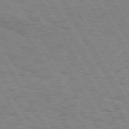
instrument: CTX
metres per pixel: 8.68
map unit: Hpe
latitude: 73.8395
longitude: -135.6694
